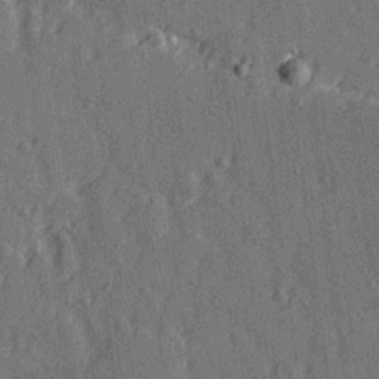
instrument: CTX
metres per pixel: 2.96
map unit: Ave
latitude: 15.3860
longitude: -105.4616
